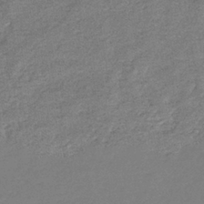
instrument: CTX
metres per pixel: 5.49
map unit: eHb
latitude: -36.5384
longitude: 78.8030
